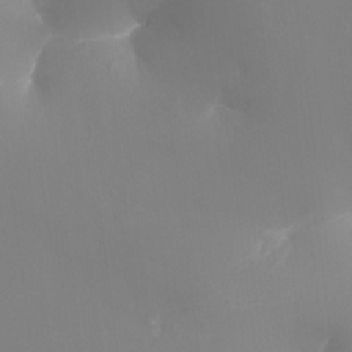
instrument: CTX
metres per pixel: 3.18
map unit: Ht
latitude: -16.4440
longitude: -42.3089
